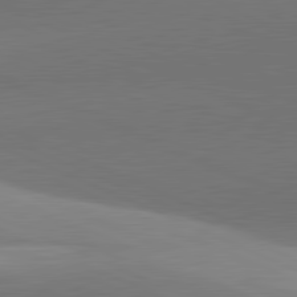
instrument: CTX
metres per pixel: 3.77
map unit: lApd
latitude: 81.7450
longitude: 143.4454
